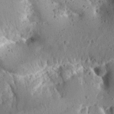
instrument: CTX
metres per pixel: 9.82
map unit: Aa
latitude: 13.4238
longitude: -141.9906
